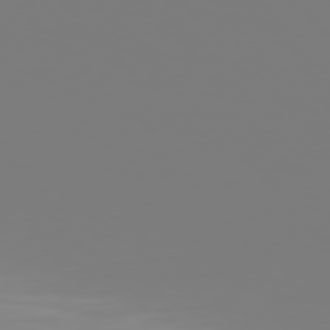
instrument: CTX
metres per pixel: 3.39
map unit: Hpe
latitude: 75.8961
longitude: -142.1389
